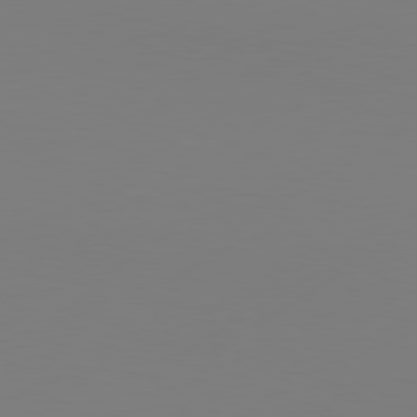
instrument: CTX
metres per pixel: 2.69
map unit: Hpe
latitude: 78.8947
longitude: -128.0633
